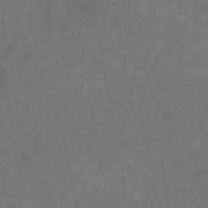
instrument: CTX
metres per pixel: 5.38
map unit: eAb
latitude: 45.3481
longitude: 114.1417
